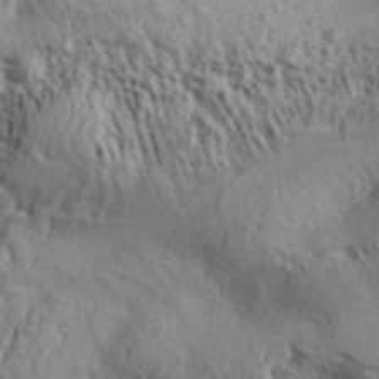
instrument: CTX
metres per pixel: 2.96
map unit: Aa
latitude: 32.0444
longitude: -135.0269
